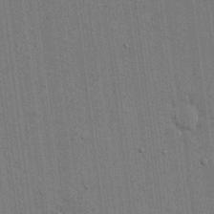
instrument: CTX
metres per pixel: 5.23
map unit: eHh
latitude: 15.5560
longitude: -69.0648
